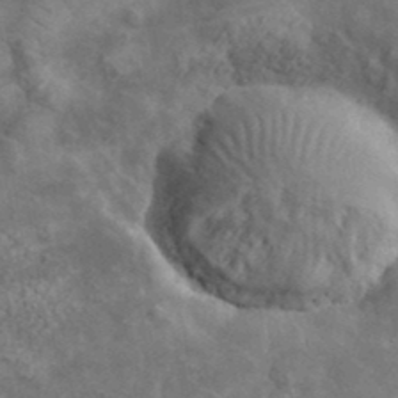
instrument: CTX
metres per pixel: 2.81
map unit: lHvf
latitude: 37.4805
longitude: -90.8569
